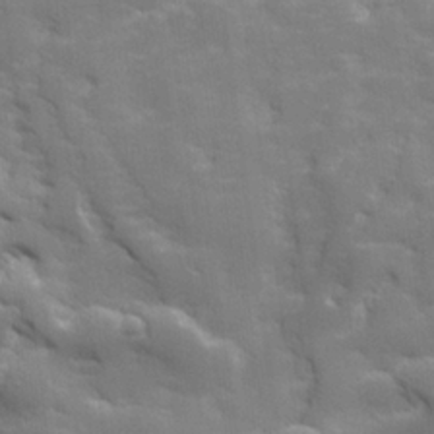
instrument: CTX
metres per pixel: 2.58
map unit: lHvf
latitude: 24.8757
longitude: 142.2550
